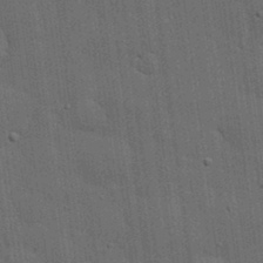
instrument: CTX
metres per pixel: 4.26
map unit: lHvf
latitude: 19.1592
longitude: -113.4804
